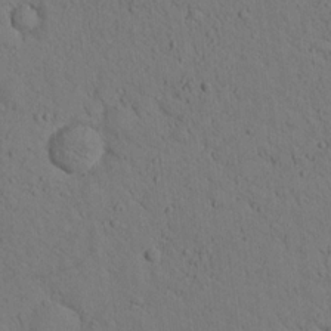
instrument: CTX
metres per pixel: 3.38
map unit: lHvf
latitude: 14.1578
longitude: 178.1228
